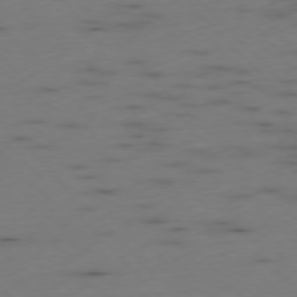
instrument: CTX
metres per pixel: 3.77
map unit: Ap
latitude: -76.8975
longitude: -91.5560
